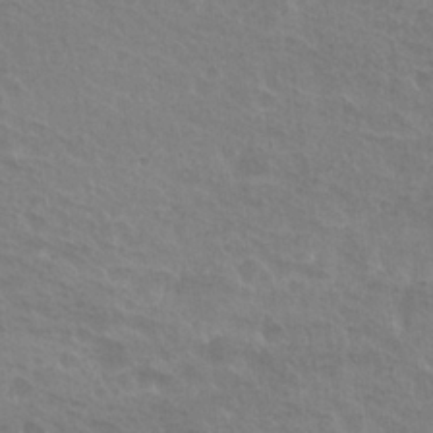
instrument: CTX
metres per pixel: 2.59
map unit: Hto
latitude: 25.2159
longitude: -38.7246
